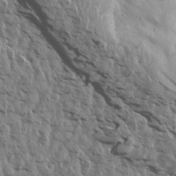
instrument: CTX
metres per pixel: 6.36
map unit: Aa
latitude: 14.3090
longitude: -141.4993
